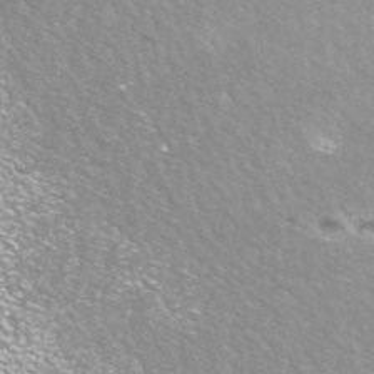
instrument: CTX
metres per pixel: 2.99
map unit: ANa
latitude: 42.5924
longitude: 24.9919
